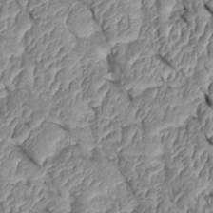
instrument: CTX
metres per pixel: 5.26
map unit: Htu
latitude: 1.6694
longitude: 148.0094
